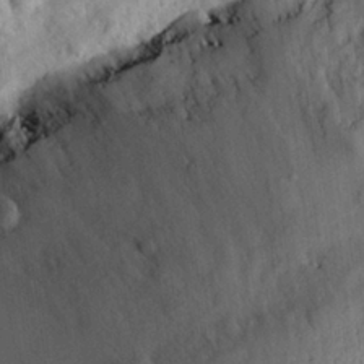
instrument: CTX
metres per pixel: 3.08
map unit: eHh
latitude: 27.4427
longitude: -79.8395
